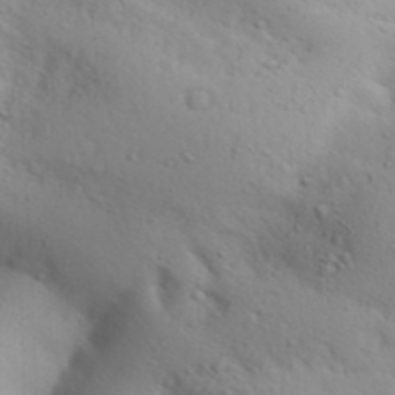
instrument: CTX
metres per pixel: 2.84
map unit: Aa
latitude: 29.8205
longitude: -145.8205
